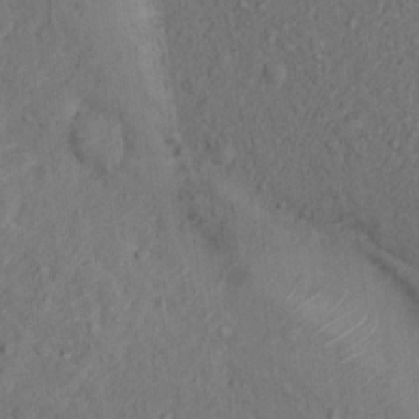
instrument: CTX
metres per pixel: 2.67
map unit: Hto
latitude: 15.5560
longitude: -30.9136
